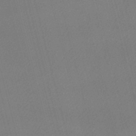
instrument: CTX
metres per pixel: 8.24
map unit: lHb
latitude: -47.6344
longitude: 61.4265
